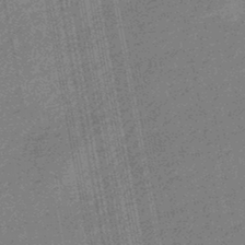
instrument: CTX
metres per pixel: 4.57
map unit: eHb
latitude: -45.1998
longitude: 89.0297
